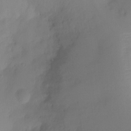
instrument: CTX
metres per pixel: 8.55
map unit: Ht
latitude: -10.1039
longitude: -28.7435
